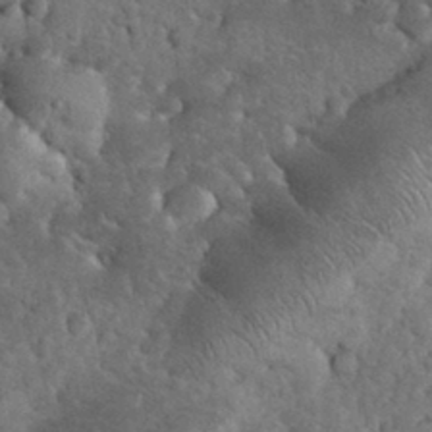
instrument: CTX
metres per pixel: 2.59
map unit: eHh
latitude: 34.1766
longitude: -65.8961
